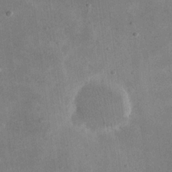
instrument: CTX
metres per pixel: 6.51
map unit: eHh
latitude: 18.9513
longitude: -71.2537
